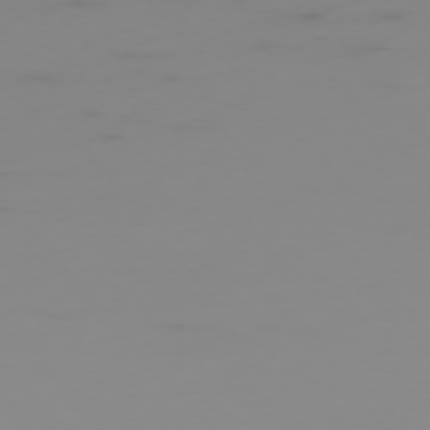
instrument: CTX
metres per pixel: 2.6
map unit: Ap
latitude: -77.0109
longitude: -65.9339
